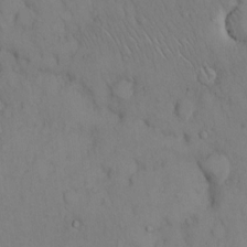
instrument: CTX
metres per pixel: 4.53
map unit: Hto
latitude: 13.6505
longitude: -61.6883
